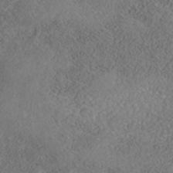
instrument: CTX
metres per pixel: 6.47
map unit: Nhe
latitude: -40.8975
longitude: -110.9136
